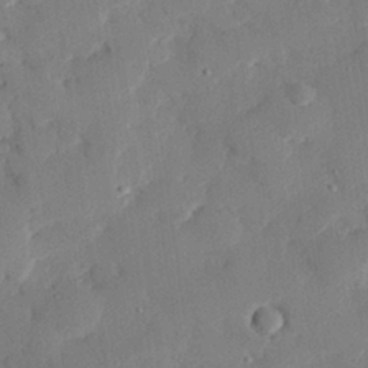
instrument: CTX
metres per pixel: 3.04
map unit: eHh
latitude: 27.1403
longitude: -80.9136
